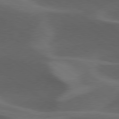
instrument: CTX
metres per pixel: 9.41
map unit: lApd
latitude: 79.2159
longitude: -50.4412
